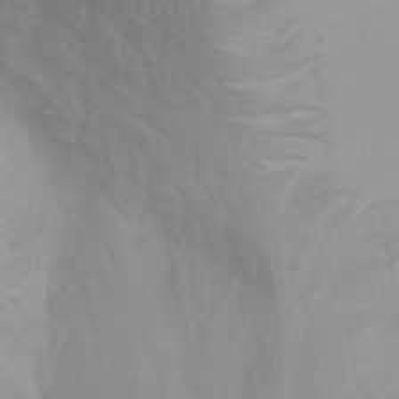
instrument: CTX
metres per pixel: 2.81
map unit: Ht
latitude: 3.4237
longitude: -28.0822
